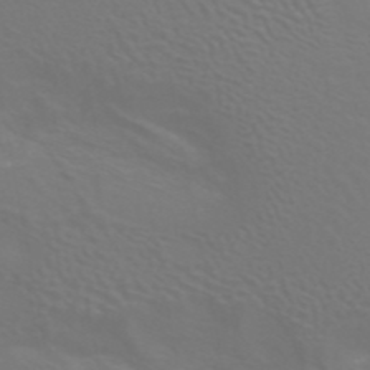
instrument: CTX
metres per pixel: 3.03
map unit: ANa
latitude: 42.8002
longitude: 23.1809
